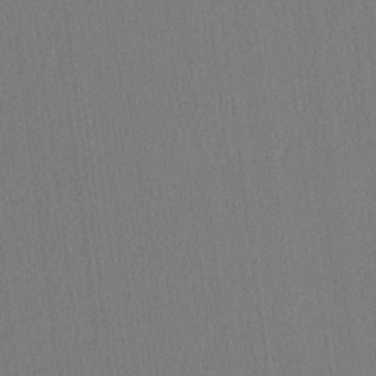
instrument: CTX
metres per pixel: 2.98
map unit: Ave
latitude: 23.8205
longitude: -135.8205
